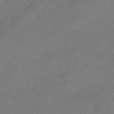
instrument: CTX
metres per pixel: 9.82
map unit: HNhu
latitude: -42.6140
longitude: 94.6140
